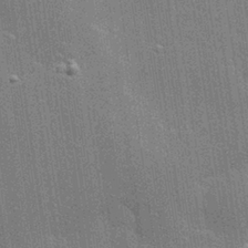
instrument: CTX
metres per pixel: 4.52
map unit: Hve
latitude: 28.4790
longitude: -93.2348
